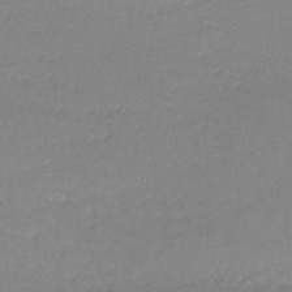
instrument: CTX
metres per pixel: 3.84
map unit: lHb
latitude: -41.6533
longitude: 70.8030
